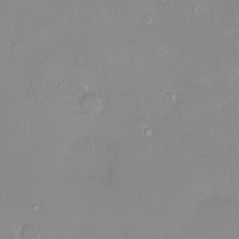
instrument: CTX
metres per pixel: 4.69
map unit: HNhu
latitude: 3.6694
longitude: 7.5210
